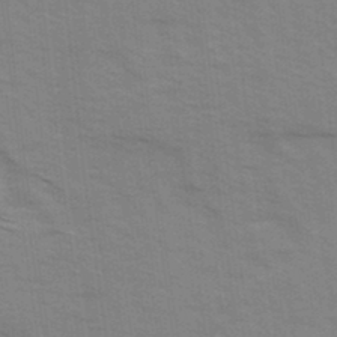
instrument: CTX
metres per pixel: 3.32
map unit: Ave
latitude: 15.0270
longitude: -102.7813
